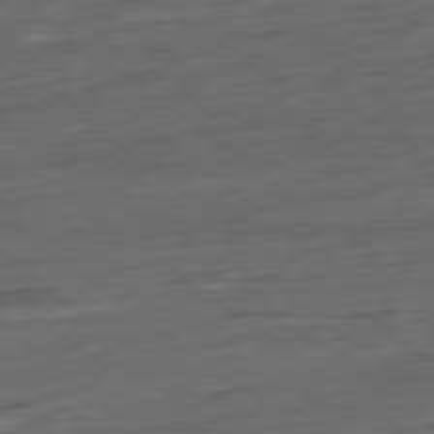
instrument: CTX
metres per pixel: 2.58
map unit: Hpe
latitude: -79.2942
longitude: -19.6316
